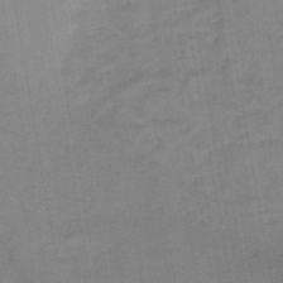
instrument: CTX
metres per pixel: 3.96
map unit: HNb
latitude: -45.6911
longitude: -39.4804
